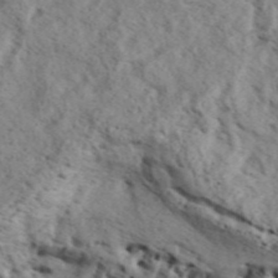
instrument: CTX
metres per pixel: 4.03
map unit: Aa
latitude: 32.3656
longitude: -136.4790
